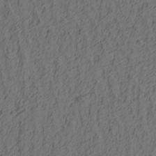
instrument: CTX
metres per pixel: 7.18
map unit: lAa
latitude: 4.4034
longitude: -114.5734
